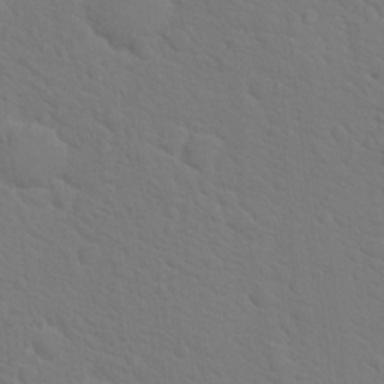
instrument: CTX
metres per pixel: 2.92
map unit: Hto
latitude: 18.7246
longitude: -33.6694
